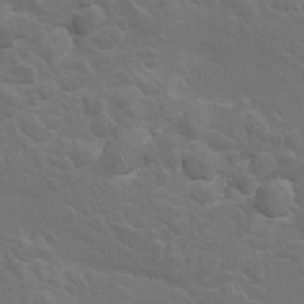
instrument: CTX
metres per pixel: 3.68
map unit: Hto
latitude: 9.0081
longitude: -31.2348
